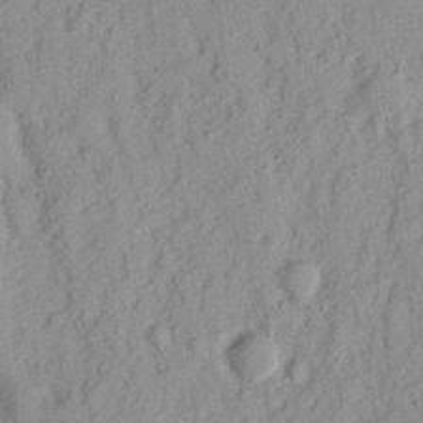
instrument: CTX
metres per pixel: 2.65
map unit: Nhu
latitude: 15.4994
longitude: -73.5372
